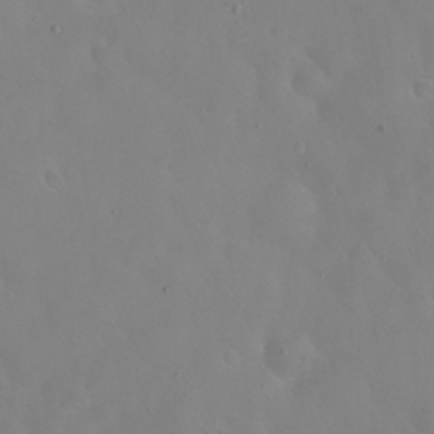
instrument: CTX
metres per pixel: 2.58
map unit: eHh
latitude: 24.4790
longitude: -63.5371
